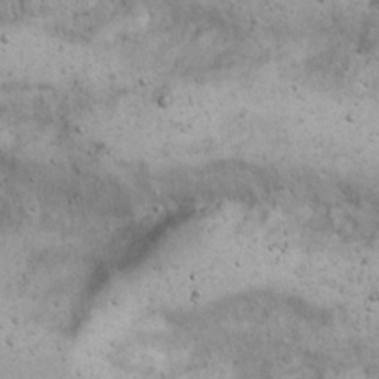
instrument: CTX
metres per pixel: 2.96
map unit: Nhu
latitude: 22.3845
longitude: -68.1767
